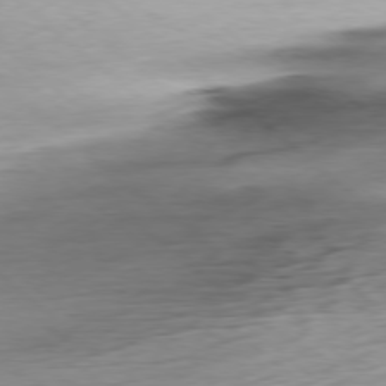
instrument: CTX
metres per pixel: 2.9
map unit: Ap
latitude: -78.7463
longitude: -70.9325
